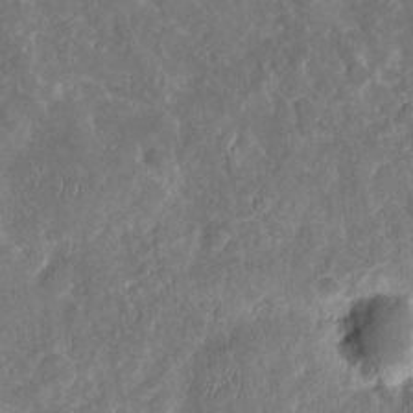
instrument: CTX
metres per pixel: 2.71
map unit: eHh
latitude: 12.6680
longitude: -73.5560
